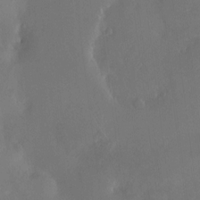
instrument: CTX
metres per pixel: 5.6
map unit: HNhu
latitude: 7.3671
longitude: 3.4265
